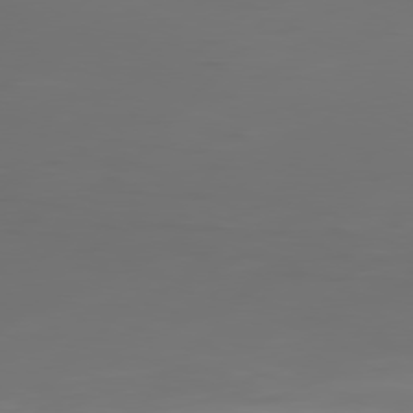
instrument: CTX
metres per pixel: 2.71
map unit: Hpe
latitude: 76.9136
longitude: -139.6883
